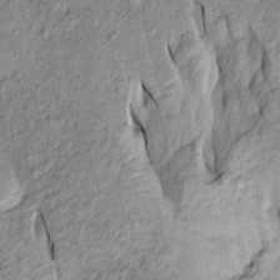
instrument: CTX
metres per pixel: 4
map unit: Htu
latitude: -9.5021
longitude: 177.5021
